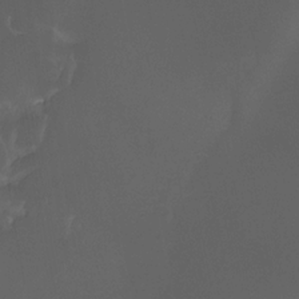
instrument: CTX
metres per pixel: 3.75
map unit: Htu
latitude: -13.1620
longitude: -71.3293
